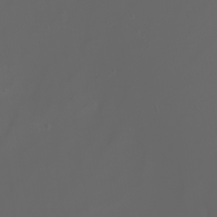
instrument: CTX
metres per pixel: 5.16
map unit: Nhu
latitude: -7.2565
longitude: -82.1577
